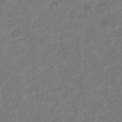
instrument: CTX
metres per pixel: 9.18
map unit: Hto
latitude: 5.3482
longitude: -30.4412
